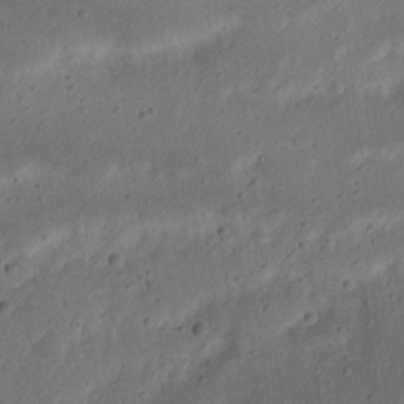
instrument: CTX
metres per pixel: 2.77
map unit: Nhu
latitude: 21.8017
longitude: -71.0647
